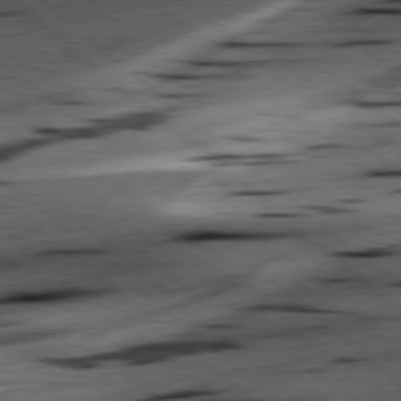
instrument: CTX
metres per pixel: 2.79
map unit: lApd
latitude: 78.5168
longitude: -52.2523
